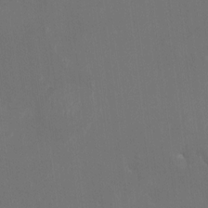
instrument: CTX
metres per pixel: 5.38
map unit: HNhu
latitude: 7.6883
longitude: 4.2550
